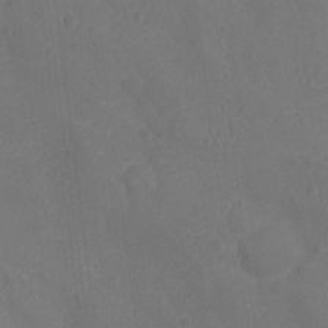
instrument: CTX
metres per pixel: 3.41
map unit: Ht
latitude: -11.4454
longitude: -21.3104
